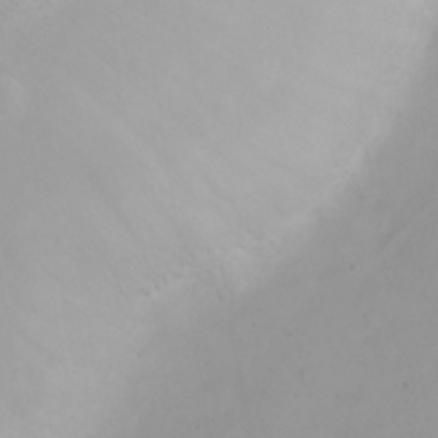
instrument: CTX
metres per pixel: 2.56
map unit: eHh
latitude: 21.6316
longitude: -64.1956
